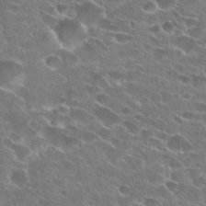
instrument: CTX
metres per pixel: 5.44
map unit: Hto
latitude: 25.0080
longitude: -43.2915
